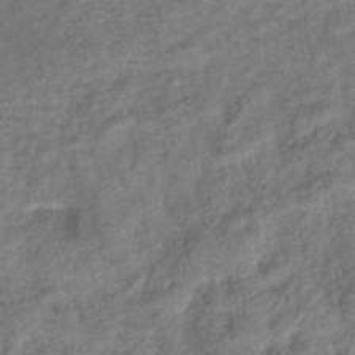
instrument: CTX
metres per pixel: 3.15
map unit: eHb
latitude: -39.8045
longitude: 77.6344
